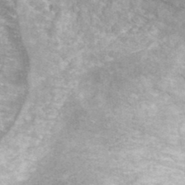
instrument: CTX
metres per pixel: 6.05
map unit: ANa
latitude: 37.2915
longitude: 18.6707
